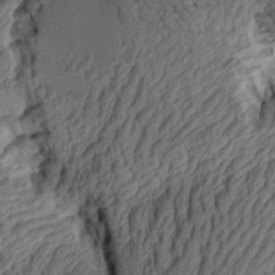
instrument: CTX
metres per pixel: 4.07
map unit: Aa
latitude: 8.1011
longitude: -129.0458
